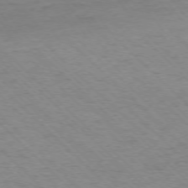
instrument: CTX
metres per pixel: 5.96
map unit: Ap
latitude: -75.5211
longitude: -80.2522
